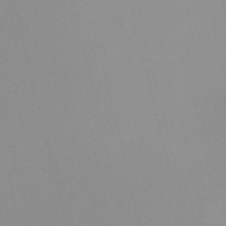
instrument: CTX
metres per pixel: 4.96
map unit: Nve
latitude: -57.4265
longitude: 59.7477
